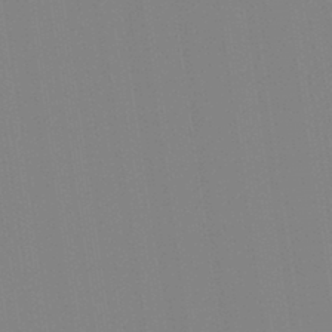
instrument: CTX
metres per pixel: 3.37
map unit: Aa
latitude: 33.2159
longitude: -142.6491
